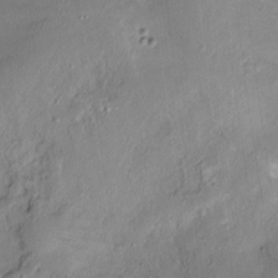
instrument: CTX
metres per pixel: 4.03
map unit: Ht
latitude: -15.7478
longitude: -41.7449
